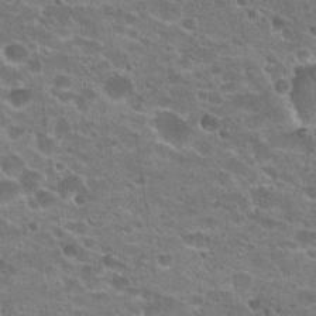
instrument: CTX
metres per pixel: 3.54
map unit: Hto
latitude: 22.9703
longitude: -43.0647
